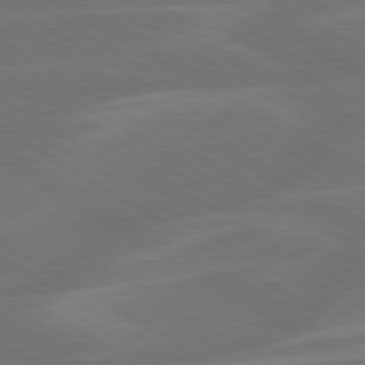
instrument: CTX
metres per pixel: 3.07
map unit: lApd
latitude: 79.8961
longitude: -126.4979
